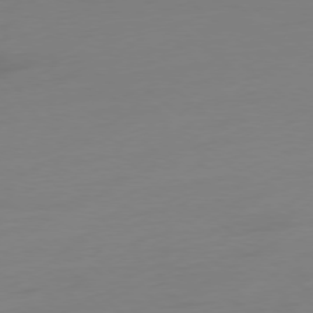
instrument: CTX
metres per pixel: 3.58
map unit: Ap
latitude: -78.3495
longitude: -66.7057
